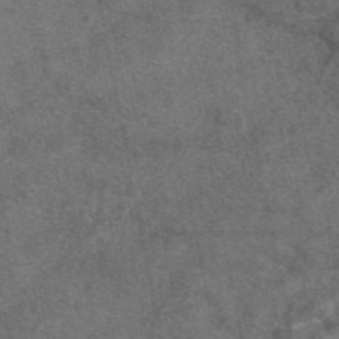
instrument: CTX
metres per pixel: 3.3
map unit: eAb
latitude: 47.7828
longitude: 108.2173
